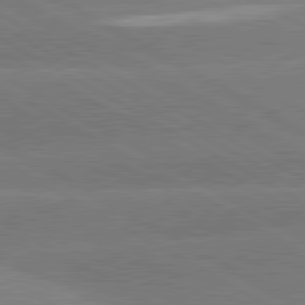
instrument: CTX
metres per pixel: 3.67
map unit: lApd
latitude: 80.9325
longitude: -152.4223
